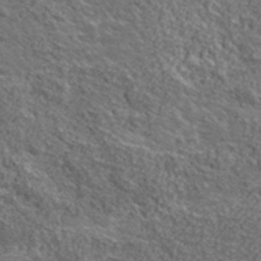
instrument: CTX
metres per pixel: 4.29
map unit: lHvf
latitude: 38.6301
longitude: -87.6127
